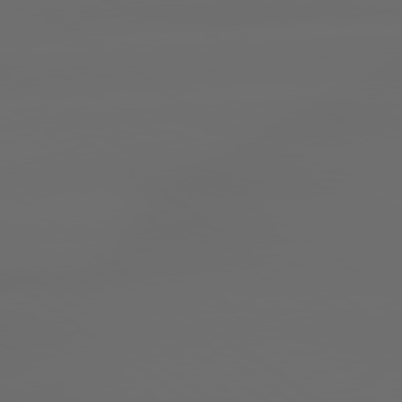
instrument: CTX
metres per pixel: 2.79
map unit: lApd
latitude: 79.4049
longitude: -139.1970
